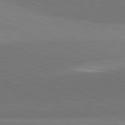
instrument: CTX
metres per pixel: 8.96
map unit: lApd
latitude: 81.9339
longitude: 149.2565
